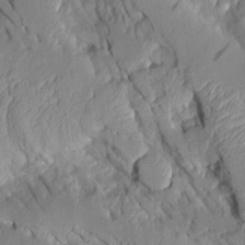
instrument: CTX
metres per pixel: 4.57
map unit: Aa
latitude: 9.0081
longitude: -127.8961
